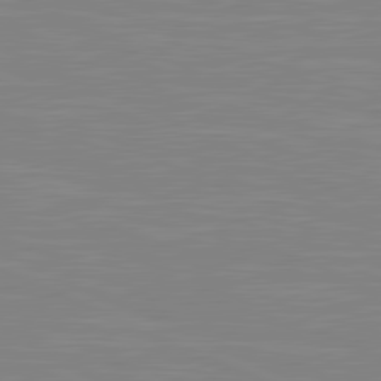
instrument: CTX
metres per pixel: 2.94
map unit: lApd
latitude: 81.4048
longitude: -168.6869
